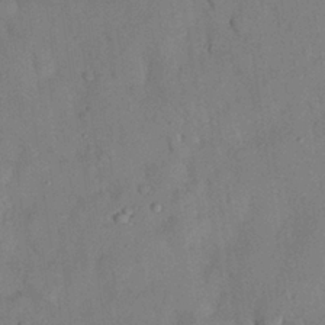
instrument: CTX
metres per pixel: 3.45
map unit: Nhu
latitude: 25.9906
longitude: -73.3104
